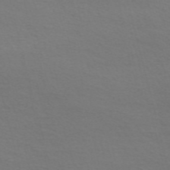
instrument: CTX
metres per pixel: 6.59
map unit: Nve
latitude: -57.1620
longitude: 63.7099
